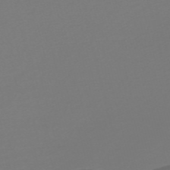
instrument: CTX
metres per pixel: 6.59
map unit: Nve
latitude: -58.1416
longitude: 66.1606
